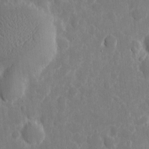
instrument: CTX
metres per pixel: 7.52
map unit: eHh
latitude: 7.4993
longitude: -70.6301
